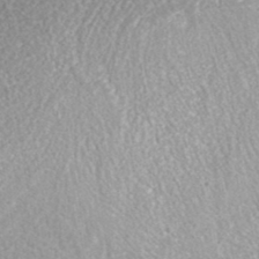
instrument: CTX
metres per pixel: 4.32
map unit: Hto
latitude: 37.5560
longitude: -43.4804
